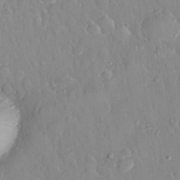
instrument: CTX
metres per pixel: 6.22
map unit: eHh
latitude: 32.7246
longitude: -59.8961
